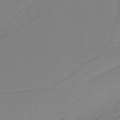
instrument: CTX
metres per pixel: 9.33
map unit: lHb
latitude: -37.3887
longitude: 58.3117
